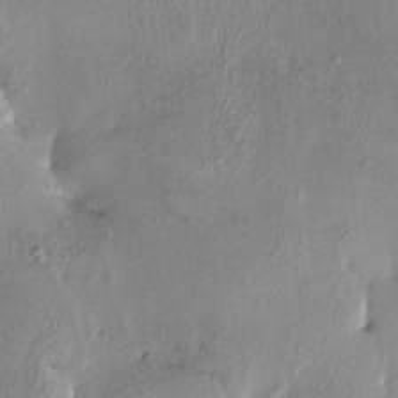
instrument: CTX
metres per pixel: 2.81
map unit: HNhu
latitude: 3.5938
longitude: -5.3482
